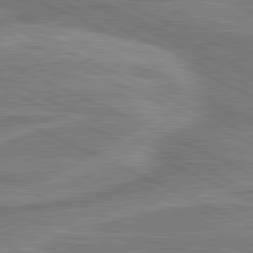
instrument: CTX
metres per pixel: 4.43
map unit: lApd
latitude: 81.0269
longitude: -175.5371
